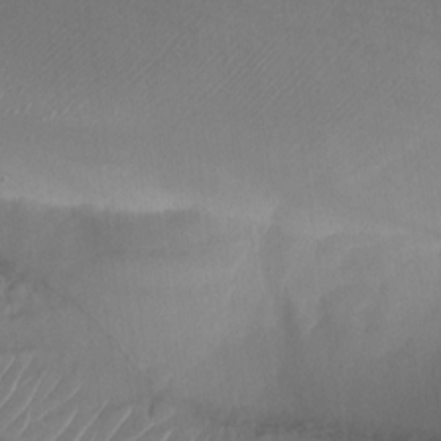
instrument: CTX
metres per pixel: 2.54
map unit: Nhu
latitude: -28.1417
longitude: -63.4805
